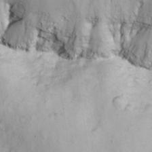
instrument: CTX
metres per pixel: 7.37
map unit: eHh
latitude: 25.2725
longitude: -63.5560
